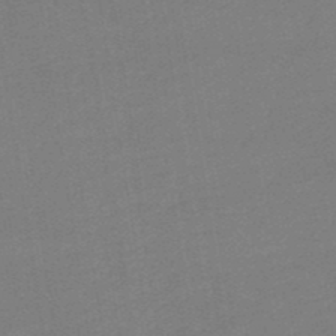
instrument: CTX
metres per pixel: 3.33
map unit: lHb
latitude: -49.8234
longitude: 81.5021
